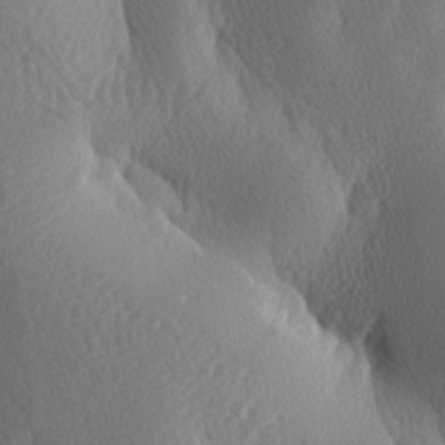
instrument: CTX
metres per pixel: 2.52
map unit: lAa
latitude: -8.1039
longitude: -128.6868
